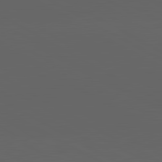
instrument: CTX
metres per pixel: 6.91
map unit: lApd
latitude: 82.0822
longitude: 131.8611
